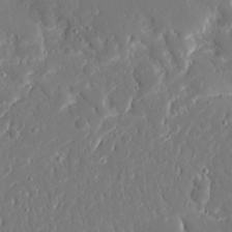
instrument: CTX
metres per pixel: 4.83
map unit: Ave
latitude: 15.8773
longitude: -140.5545
